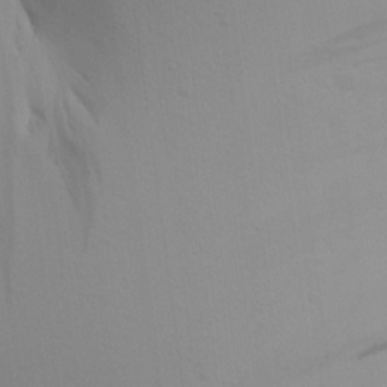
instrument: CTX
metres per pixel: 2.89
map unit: Aa
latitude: 17.3671
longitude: -144.8191
